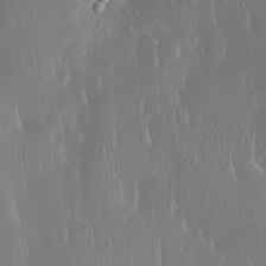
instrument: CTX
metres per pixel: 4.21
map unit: Htu
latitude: -4.8975
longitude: 174.1038
